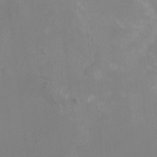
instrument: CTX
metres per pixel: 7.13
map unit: Nhu
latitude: -15.8612
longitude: -57.7260
